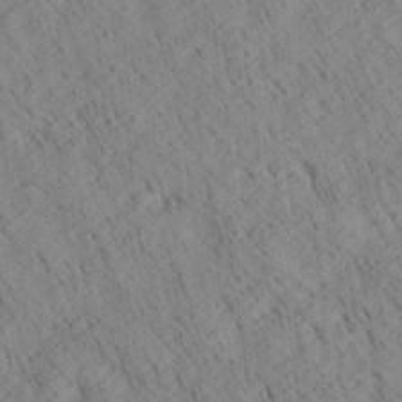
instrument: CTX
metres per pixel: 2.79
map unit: Ave
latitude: 21.0081
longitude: -140.3656
